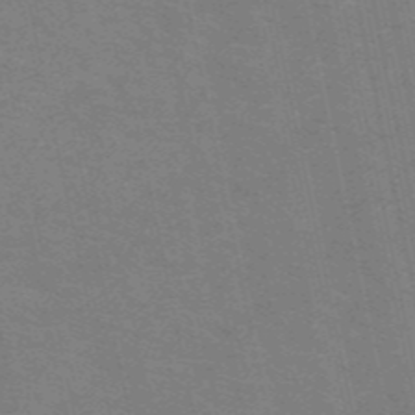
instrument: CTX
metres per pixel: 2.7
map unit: HNb
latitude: -53.9367
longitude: -45.1403
